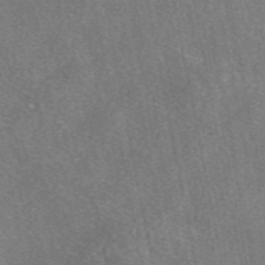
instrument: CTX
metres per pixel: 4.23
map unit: eAb
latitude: 48.2145
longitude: 109.7855
